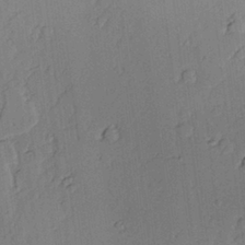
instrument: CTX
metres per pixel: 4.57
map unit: lAvf
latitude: 25.0647
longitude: -110.3279
